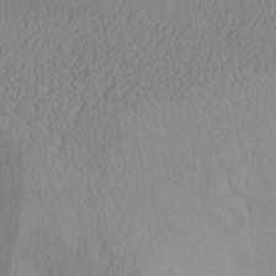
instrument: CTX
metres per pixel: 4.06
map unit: Aa
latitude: 28.4034
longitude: -133.6883
